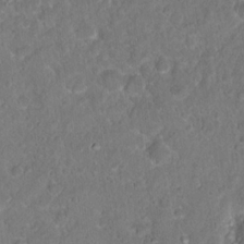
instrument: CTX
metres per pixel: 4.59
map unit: Hto
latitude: 17.7450
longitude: -40.1388
